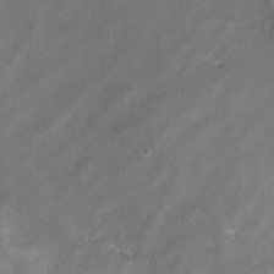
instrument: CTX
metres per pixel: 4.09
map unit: Nhu
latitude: -12.9920
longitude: -72.7247
